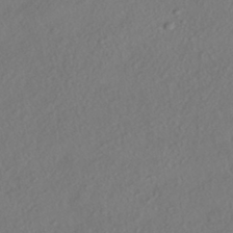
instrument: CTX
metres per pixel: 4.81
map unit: HNhu
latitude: -41.4076
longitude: 108.0472
